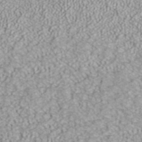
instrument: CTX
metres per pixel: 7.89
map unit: ANa
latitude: 37.7639
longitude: 17.7478
